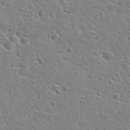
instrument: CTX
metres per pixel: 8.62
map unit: Hto
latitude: 25.8394
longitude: -48.2145
